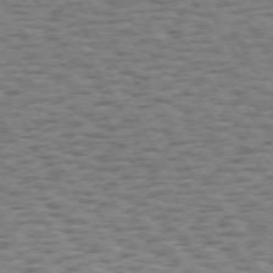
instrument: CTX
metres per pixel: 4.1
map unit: Hpe
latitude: 72.6869
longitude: -129.8772
